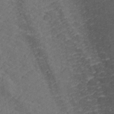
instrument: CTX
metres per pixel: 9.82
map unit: lHvf
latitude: 25.9717
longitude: 142.5762
